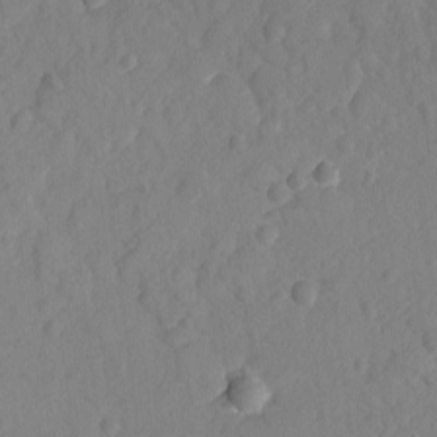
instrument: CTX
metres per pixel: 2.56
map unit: lAvf
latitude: -8.3495
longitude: -119.8961
